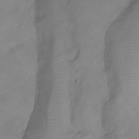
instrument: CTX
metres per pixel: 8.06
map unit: Ht
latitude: -8.1228
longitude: -34.4979
